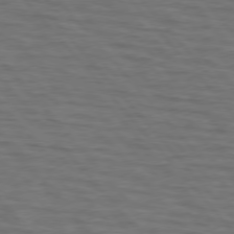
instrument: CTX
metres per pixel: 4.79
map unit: lApd
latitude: 75.8205
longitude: -70.0444
